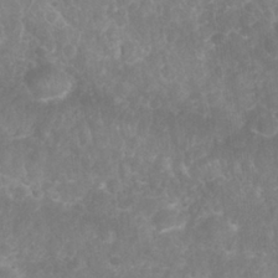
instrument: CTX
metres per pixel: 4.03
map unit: Nhu
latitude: 26.8191
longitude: -63.8962
